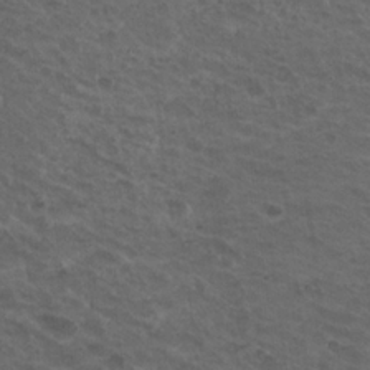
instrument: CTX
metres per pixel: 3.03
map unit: Nhu
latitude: 18.7057
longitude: -32.3467
